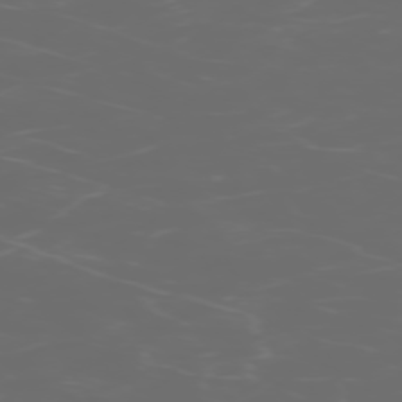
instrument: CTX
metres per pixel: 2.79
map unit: Hpe
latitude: -73.6155
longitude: 5.9178
